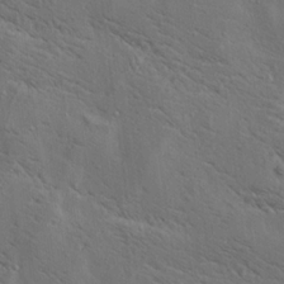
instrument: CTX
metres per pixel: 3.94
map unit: lAa
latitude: 19.4237
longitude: -139.4426
